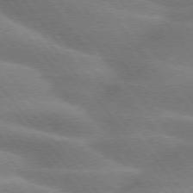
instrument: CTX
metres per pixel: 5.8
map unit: lApd
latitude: 74.9325
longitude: -58.8569
